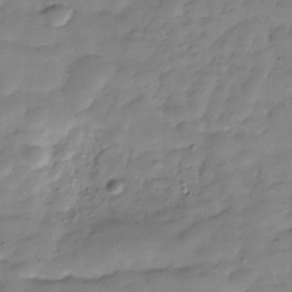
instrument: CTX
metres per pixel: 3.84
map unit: Hve
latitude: -30.3873
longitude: 90.7464
